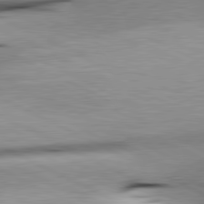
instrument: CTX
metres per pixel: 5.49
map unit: lApd
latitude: 81.0080
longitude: 156.3306
